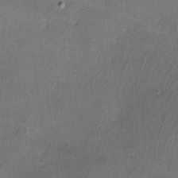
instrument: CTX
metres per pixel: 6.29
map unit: lHvf
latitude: -11.4454
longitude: -100.7057
